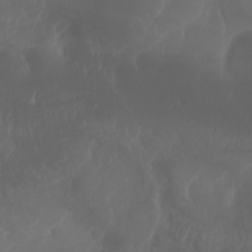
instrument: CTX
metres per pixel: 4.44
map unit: Aa
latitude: -7.8233
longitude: -79.3671
